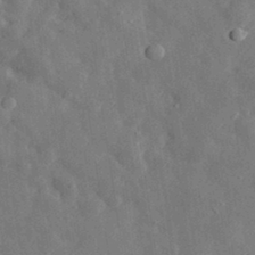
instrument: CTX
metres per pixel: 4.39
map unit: eHh
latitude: 32.4223
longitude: -77.8772
